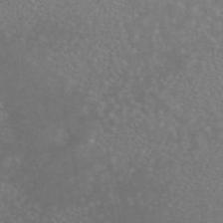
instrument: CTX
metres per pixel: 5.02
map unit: ANa
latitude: 44.7246
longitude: 24.2550
